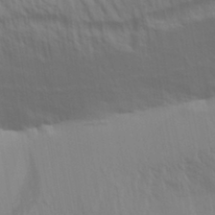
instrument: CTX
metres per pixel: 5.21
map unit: Aa
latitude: 31.4805
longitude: -135.8016
